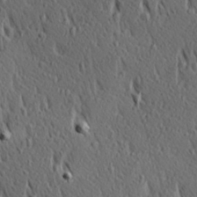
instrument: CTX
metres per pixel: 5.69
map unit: Hve
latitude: 24.5545
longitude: -97.4615
